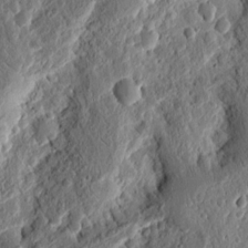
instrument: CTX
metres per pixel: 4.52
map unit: Ht
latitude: 11.2537
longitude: -75.4238
